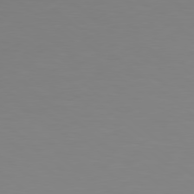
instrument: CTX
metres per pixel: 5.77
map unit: Hpe
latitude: 78.5168
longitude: -172.9891
